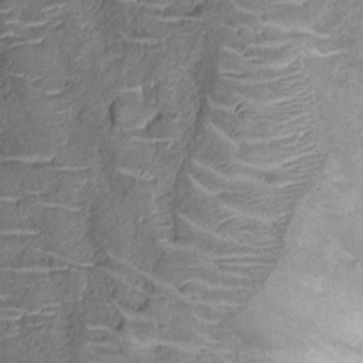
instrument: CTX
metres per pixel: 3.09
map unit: Nhu
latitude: -12.1795
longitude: -23.0080
